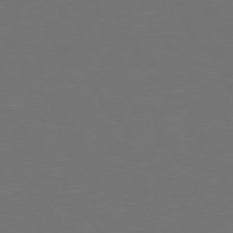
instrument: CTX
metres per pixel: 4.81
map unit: Hpe
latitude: 74.8569
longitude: -124.4034
